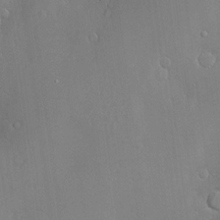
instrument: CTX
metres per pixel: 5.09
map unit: Hve
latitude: -11.0675
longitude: 174.1416
